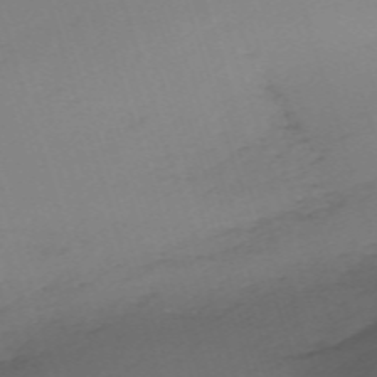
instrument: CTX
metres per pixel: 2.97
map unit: eHh
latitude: -62.4818
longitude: 51.4454
